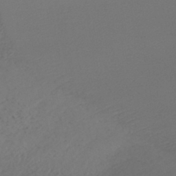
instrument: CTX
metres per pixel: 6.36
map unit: HNhu
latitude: -44.6330
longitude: 95.2942
